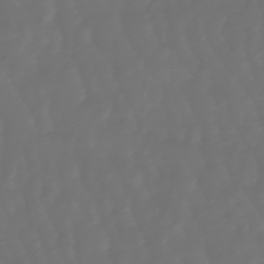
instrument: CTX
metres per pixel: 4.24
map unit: lHb
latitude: -47.7288
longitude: 79.8989
